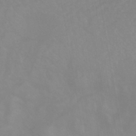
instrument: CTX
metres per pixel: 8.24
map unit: eHb
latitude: -44.3495
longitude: 81.2565
